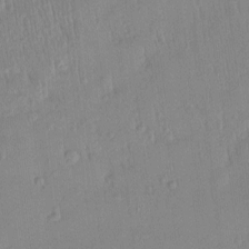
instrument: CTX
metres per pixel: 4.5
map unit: Htu
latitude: -5.1620
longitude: 173.7288
